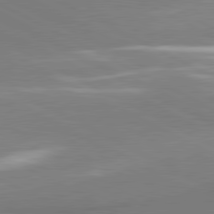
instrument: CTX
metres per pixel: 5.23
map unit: lApd
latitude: 81.0647
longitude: 163.0108
